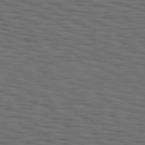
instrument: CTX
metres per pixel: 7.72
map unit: Hpe
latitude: 75.0836
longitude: -133.9339
